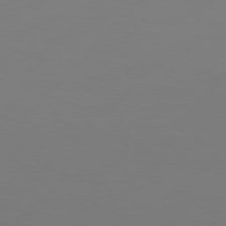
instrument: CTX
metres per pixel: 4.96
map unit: Hpe
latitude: 76.4979
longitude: -127.7450
